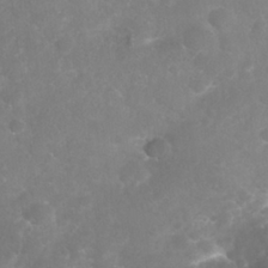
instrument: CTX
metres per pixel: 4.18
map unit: Nhu
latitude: 27.2537
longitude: -63.6505
